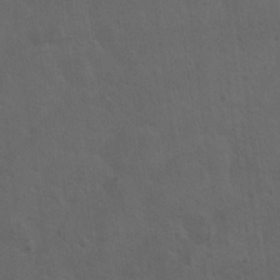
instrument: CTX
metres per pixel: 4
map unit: Hto
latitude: 18.9324
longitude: -54.1767
